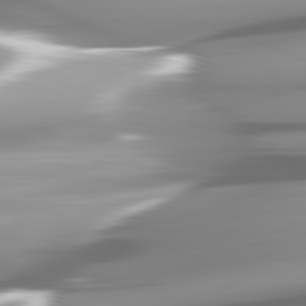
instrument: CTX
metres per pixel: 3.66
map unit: lApd
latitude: 82.3278
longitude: -147.3671
